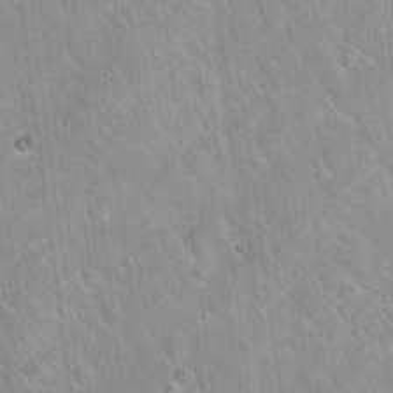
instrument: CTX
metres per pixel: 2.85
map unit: Hto
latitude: 20.9325
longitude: -53.7450
